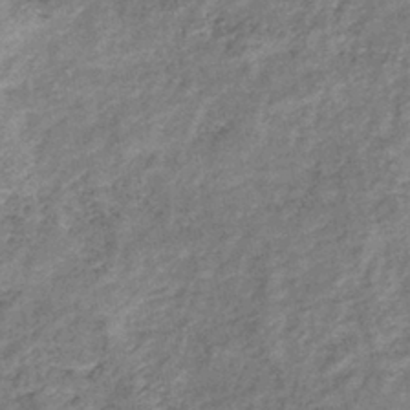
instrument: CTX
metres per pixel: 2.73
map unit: eHb
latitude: -39.3132
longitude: 76.2550
